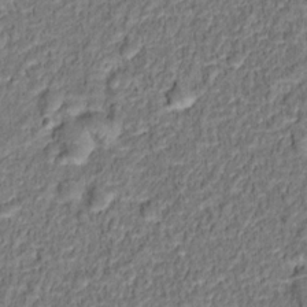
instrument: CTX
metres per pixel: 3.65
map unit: Hto
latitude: 12.7435
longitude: -37.9906
